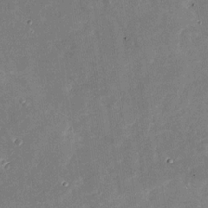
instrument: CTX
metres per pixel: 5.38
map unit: Nhu
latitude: -28.8975
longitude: -76.0444
